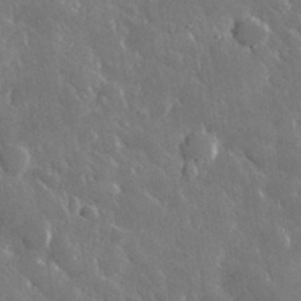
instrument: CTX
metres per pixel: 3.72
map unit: lHvf
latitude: 33.6694
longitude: -86.9891
